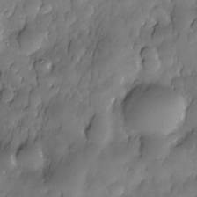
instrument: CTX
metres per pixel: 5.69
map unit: Nhe
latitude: -30.3306
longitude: -140.3467
